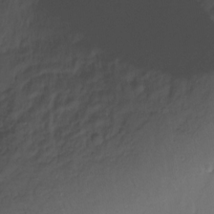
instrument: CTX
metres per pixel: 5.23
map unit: Ht
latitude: -15.9367
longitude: -42.1011
